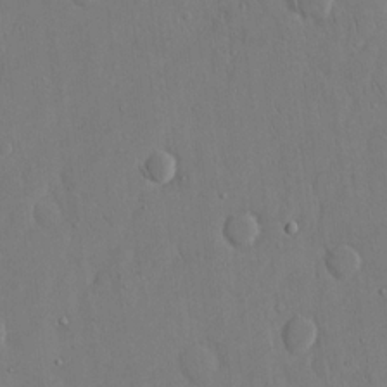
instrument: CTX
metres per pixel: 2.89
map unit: eHh
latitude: 15.5372
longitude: -70.8758
